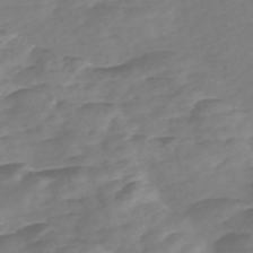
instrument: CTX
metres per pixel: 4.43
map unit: Nve
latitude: -57.6722
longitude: 57.3698
